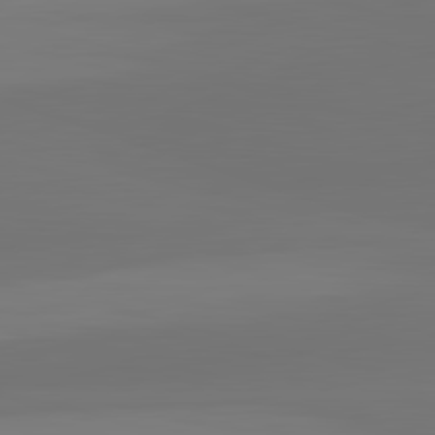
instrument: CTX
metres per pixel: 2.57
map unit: lApd
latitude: 82.8569
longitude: -137.4805
